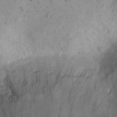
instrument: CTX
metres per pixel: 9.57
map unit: eHh
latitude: 24.4601
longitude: -70.1956
